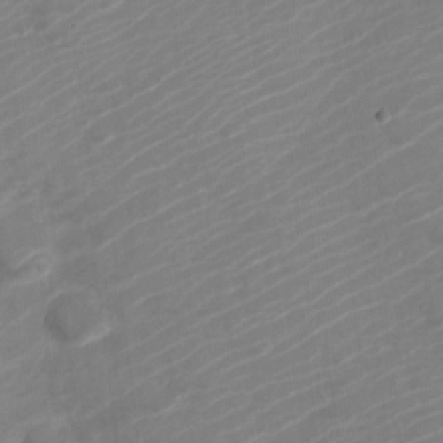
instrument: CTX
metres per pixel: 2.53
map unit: Nve
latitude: -21.0864
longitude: 106.3684
